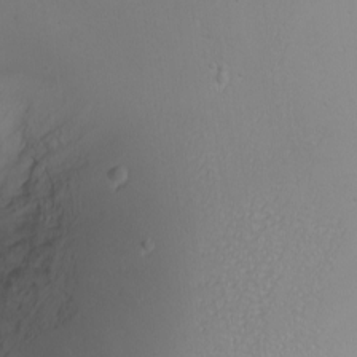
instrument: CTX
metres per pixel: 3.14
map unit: Nhu
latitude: -6.6707
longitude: -81.0647
